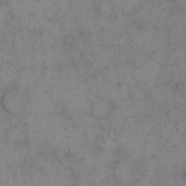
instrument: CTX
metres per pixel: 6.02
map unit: eHh
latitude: 15.6127
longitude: -66.7246
